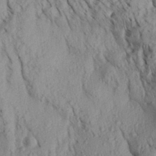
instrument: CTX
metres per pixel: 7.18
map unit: Aa
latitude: 30.3845
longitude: -138.2522
